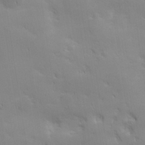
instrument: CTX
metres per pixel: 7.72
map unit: lHvf
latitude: 27.3482
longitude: 143.0864
